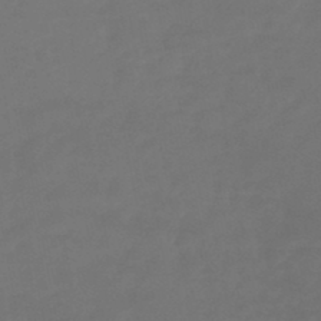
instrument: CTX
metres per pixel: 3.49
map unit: HNhu
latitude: -46.5384
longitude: 92.0850
